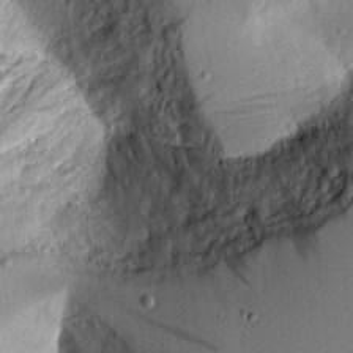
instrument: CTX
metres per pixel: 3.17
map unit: Aa
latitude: 10.0444
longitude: -127.9150
